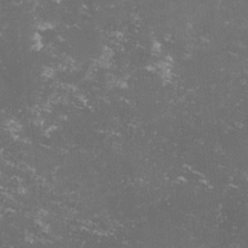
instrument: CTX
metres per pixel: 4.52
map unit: lHvf
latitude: -13.4643
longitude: -99.3859
